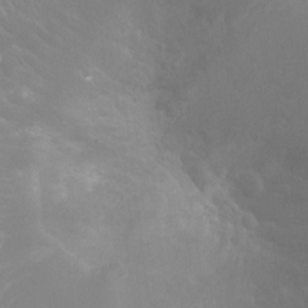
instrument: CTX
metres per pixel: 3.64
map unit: Ht
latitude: -4.5007
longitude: -18.7813
